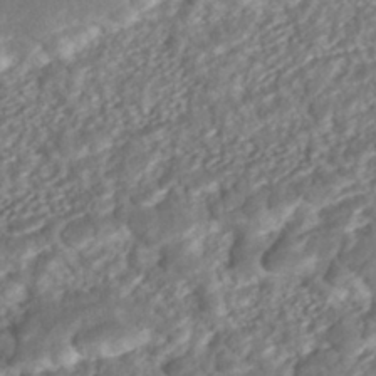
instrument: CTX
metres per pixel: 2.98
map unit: ANa
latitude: -42.1794
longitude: 109.3887
